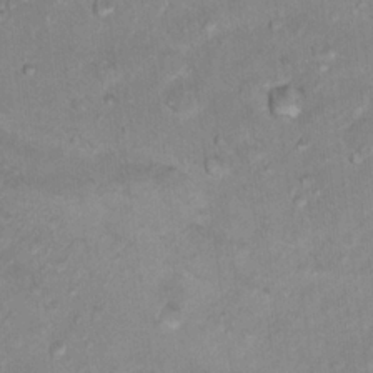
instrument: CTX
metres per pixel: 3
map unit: Nhu
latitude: 17.0458
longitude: -32.4223
